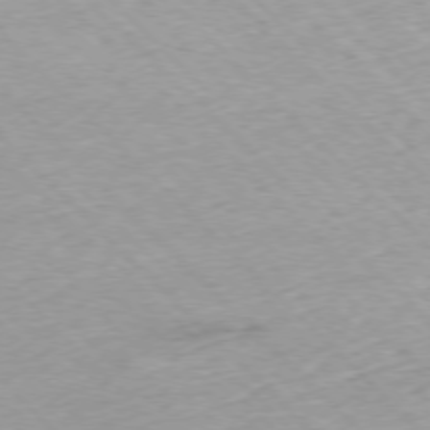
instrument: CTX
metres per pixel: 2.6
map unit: Ap
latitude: -76.8786
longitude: -87.0080
